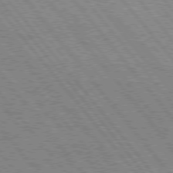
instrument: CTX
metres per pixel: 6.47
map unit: Hpe
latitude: 75.9528
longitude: -149.6883
